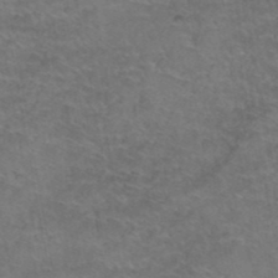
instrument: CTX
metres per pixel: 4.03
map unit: Hto
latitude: 38.6301
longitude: -42.6491
